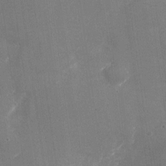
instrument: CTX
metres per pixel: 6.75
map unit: Nhu
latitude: -29.1053
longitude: -74.3845
